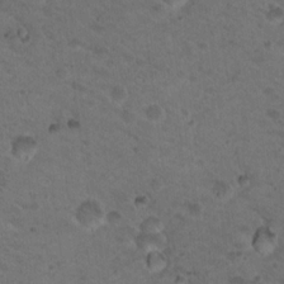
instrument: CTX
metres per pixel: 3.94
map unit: Nhu
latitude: 17.4237
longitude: -31.0270
